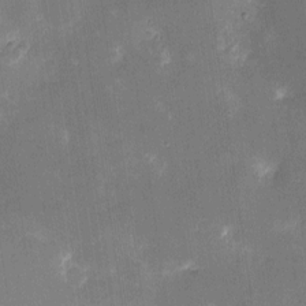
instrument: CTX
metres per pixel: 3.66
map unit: eHh
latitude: 4.1389
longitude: -69.4993
